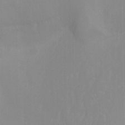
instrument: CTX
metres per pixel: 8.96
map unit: Nhu
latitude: -8.5196
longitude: -41.8583
